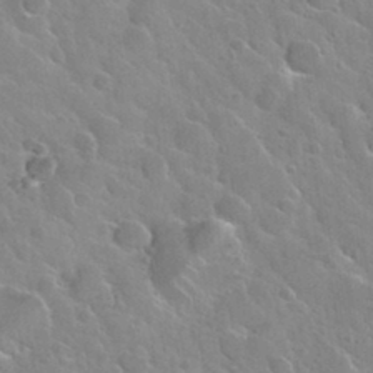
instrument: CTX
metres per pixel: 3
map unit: Nhu
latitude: 31.7828
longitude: -54.1389
